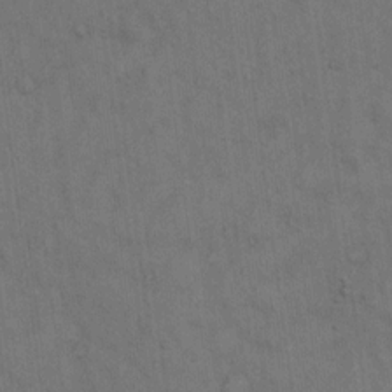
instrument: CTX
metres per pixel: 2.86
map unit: Hto
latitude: 15.0459
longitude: -61.3292
